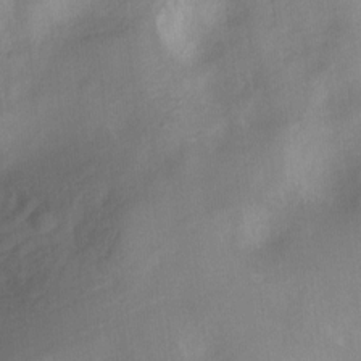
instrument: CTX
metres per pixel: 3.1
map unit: Hto
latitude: -13.2754
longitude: -40.5167
